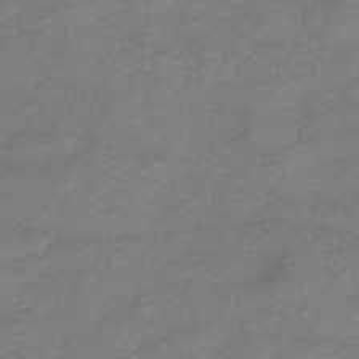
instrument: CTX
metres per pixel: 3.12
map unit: lHb
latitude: -37.6155
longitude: 72.7085
